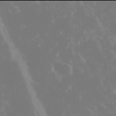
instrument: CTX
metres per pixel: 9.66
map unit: eHh
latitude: -2.0094
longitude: 20.1228
